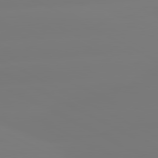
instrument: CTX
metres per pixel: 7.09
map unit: lApd
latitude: 80.7813
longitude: -156.5923
